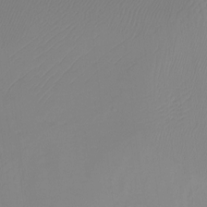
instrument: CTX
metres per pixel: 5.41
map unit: Htu
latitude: -12.7085
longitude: -46.6302
